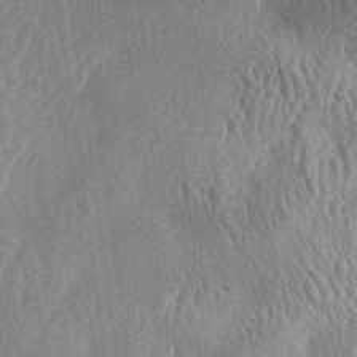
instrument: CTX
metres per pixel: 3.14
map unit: lAa
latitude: -5.4643
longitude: -128.9514
